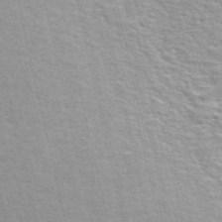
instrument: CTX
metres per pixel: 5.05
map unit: ANa
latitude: 49.3482
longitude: -73.8017
